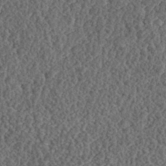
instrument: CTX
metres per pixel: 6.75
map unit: Nhe
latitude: -42.0661
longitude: -111.4238
